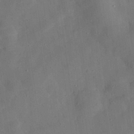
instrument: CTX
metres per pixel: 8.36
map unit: Nhu
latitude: 25.7827
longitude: -73.1026
